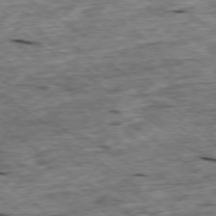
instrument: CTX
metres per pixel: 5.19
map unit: Ap
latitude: -79.0675
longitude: -87.9339
